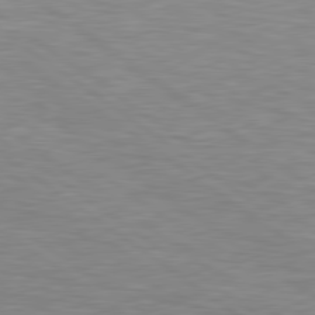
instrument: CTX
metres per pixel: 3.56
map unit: Hpe
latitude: 79.4994
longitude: -126.4412
